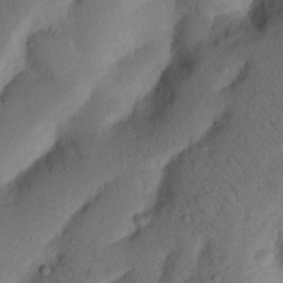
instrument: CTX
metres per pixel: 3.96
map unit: Nhu
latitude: 20.3468
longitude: -75.1214
